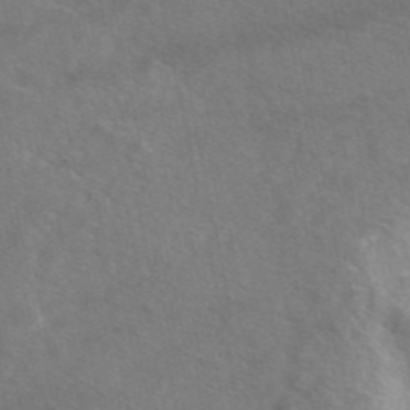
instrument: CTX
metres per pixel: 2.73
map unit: eAb
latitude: 48.6490
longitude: 119.4643
